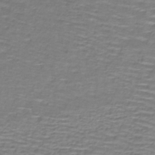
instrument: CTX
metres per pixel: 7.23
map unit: lHb
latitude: -40.3684
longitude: 58.3117
